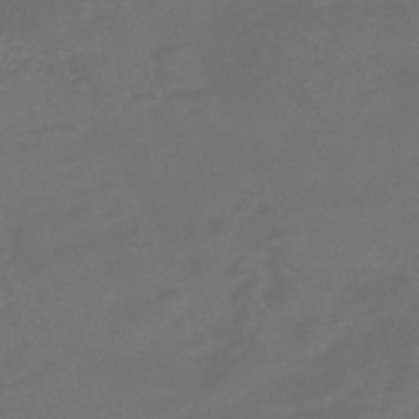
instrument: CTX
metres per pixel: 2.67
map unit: HNhu
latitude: -46.3684
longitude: 92.2550
